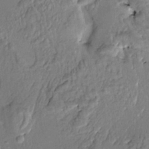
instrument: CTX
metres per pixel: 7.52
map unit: HNhu
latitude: 4.6301
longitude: 8.8219
